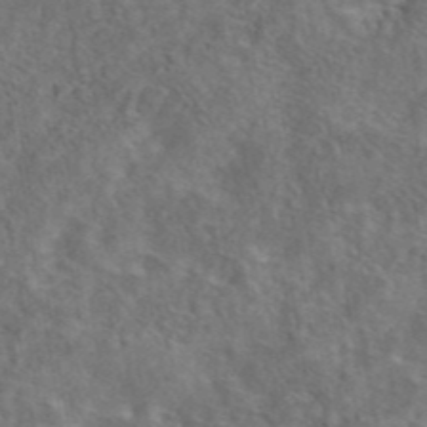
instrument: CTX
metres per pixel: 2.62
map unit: eAb
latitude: 43.4615
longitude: 110.9163
